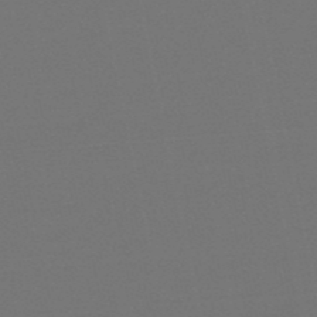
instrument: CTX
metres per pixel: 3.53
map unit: eHb
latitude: -50.4818
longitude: 71.5399
